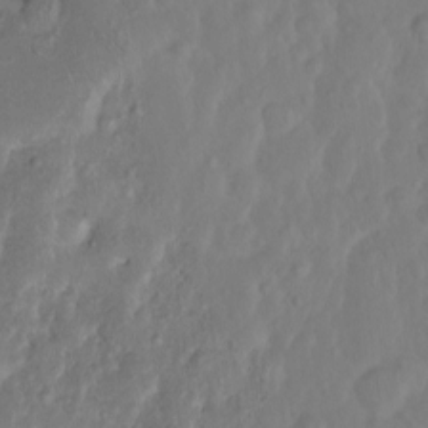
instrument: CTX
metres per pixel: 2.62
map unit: eHh
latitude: 1.4048
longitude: -55.9150
